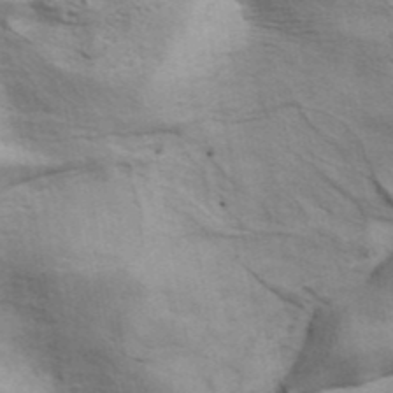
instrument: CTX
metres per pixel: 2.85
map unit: ANa
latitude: 42.4790
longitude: 17.4077
